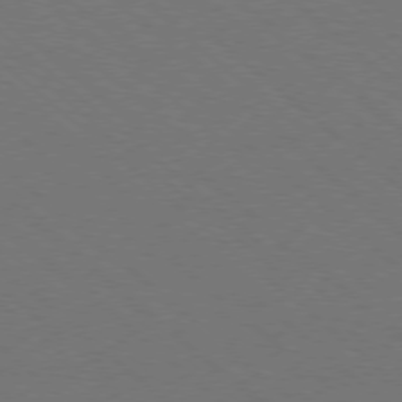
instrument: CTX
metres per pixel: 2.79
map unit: Ap
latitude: -78.4251
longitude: -84.6302
